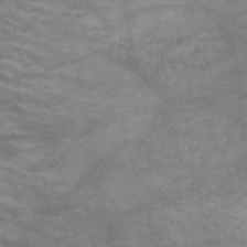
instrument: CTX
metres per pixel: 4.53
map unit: HNb
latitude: -52.5573
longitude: -43.0647
